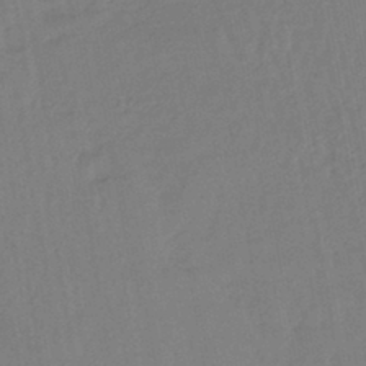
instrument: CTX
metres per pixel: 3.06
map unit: lHb
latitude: -43.1242
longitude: 74.1984
